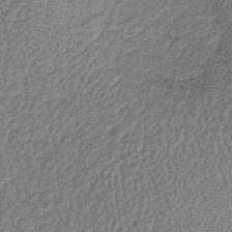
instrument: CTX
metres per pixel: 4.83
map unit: lHb
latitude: -39.1053
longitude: 61.6155
